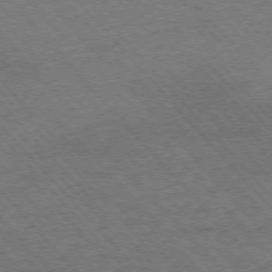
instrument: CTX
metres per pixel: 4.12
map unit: Hpe
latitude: -76.1228
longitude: -14.1011
